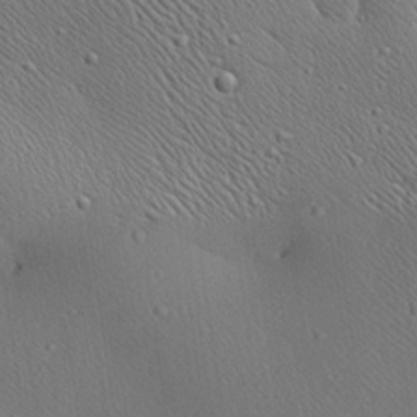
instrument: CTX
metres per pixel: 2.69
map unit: Aa
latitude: 23.4804
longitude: -137.8773
